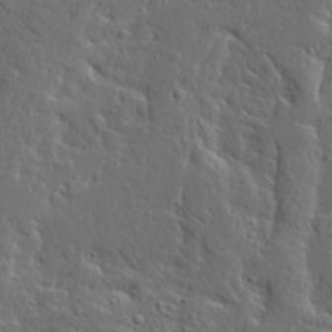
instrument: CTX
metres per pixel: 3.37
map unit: Ave
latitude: 14.2334
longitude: -137.5560
